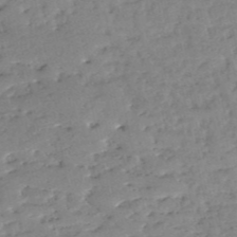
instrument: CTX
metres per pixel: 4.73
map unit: eHh
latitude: -52.5006
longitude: -24.0255
